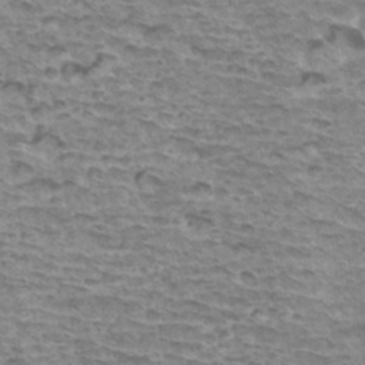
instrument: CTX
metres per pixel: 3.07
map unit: Hto
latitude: 34.2711
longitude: -39.8394
